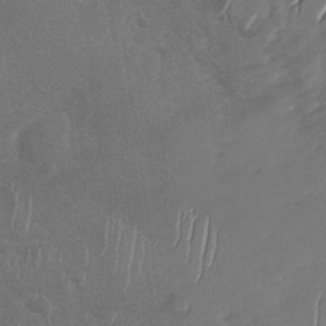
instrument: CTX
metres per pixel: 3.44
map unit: Nhu
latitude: -29.7478
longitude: -61.8205
